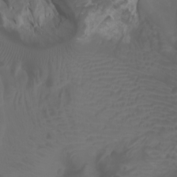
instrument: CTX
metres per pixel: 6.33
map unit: Htu
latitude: -1.3132
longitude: -76.9136
